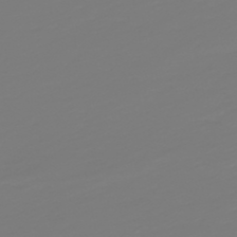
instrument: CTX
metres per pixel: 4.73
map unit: lHb
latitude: -49.7289
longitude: 82.4062
